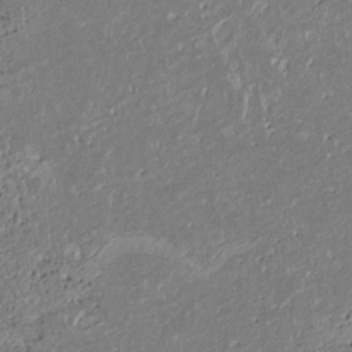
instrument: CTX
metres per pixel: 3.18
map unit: Htu
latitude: 2.4790
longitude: 149.1243
